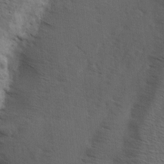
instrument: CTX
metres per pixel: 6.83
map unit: Hve
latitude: 2.4412
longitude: -124.0444
